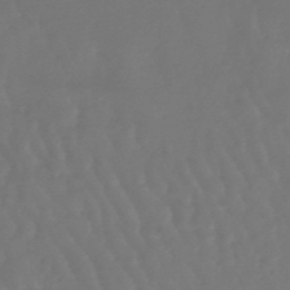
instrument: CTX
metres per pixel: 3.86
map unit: eHb
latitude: -47.1620
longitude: 79.0108
